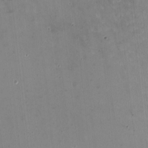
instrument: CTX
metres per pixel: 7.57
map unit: HNhu
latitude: -0.9353
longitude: -3.4615
